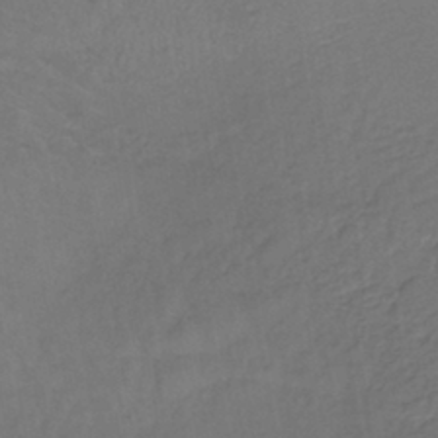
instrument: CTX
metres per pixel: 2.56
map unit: lHb
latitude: -39.7100
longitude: 62.1605
